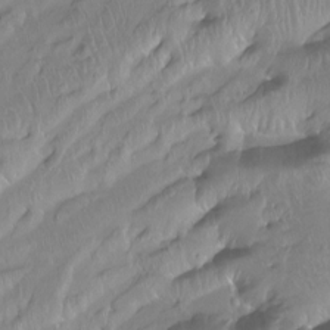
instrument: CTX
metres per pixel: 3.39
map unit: Ht
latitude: -15.5210
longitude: -43.5560
